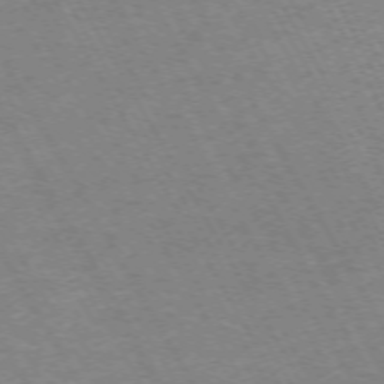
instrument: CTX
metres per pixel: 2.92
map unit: Hpe
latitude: -72.2361
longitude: 10.4062
